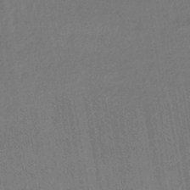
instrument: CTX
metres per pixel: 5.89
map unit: HNhu
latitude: -42.6518
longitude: 96.4251
